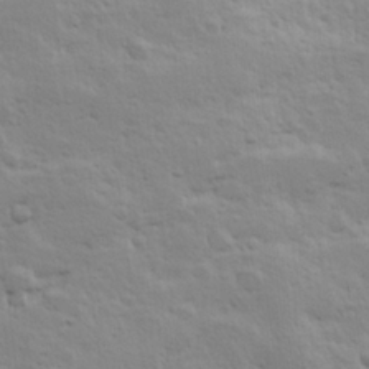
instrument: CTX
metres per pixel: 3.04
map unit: Hve
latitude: 24.6301
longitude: 144.8030
